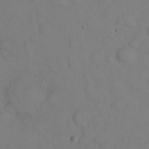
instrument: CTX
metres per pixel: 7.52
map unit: eHh
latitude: 22.6868
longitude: -59.8772
